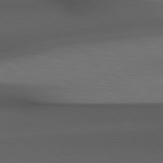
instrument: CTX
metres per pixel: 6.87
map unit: Hpe
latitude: 78.3656
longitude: -161.4237
